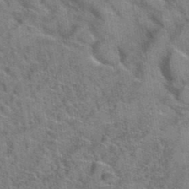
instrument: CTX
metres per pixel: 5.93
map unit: Hto
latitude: 39.6694
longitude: -43.0647
